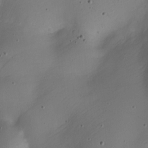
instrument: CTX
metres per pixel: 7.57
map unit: Nhe
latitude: -19.8044
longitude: 144.7463
